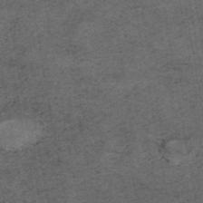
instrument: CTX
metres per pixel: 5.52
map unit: eAb
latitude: 45.1403
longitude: 122.5763
